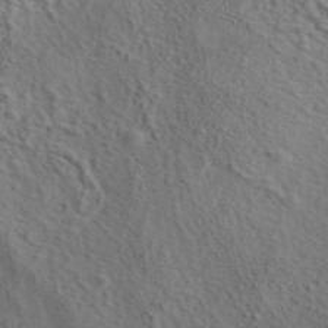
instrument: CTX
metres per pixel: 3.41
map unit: eAb
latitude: 43.9717
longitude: 115.1620
